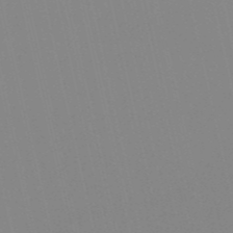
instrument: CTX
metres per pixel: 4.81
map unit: HNb
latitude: -52.9352
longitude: -36.6680
